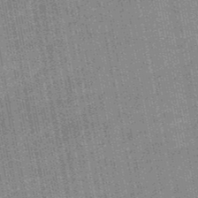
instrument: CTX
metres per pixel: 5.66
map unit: HNb
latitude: -49.4455
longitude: -38.4412
